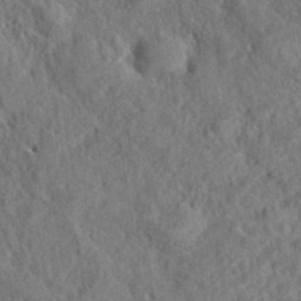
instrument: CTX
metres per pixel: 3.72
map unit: eHh
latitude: 37.4616
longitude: -137.9906
